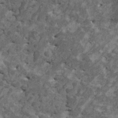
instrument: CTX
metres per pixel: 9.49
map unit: HNhu
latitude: 0.2333
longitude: 4.8408
